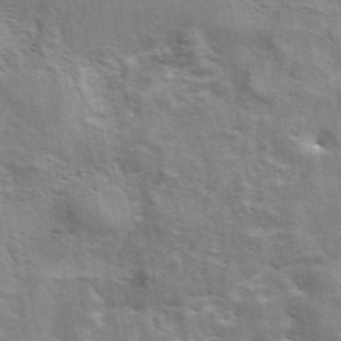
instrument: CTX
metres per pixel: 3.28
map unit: eAb
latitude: 44.4034
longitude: 112.0850
